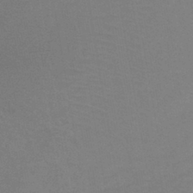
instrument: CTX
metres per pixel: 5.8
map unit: lHb
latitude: -42.8030
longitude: 73.8044
